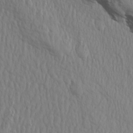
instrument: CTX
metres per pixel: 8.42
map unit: Aa
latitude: 14.6680
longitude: -143.3482
